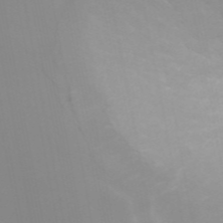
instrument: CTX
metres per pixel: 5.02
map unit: ANa
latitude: 45.0269
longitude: 29.1620
